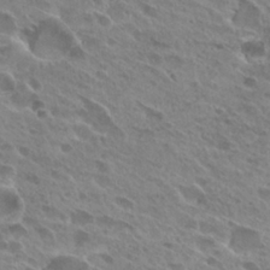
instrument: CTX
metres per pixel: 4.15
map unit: Hto
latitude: 25.8961
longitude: -40.4789
